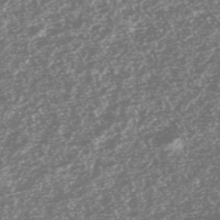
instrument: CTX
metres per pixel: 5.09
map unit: HNhu
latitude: -46.8030
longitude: 30.9352
